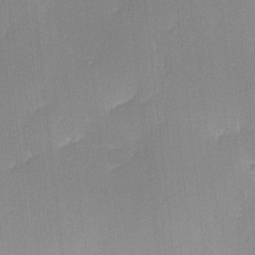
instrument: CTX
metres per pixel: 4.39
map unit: lHvf
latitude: -10.8408
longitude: -99.7260
